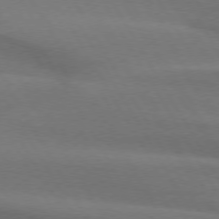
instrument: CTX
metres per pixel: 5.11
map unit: lApd
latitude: 74.4412
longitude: -65.4993
